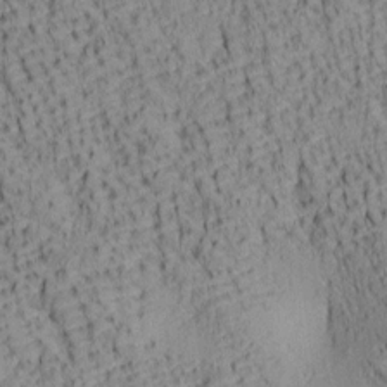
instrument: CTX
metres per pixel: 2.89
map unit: lAa
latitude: 6.9703
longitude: -115.3859
